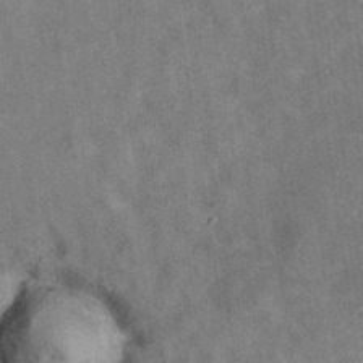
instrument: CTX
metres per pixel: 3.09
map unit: eAb
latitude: 35.4237
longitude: 111.0297
